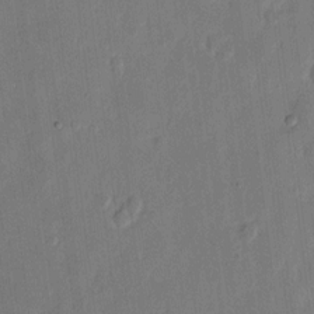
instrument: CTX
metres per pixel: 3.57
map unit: eHh
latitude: 9.7450
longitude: -68.7813
